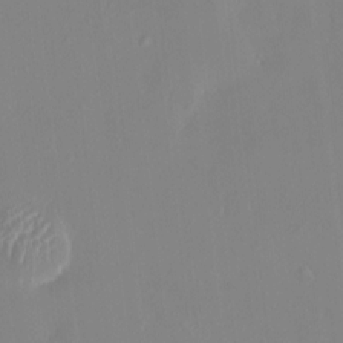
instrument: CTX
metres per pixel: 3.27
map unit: HNhu
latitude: 6.6301
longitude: 2.5195
